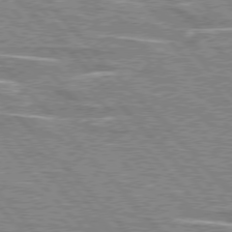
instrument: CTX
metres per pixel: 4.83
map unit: lApd
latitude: 76.4412
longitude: -81.1025
